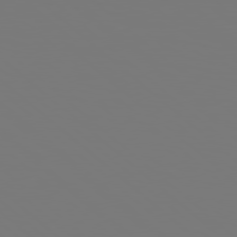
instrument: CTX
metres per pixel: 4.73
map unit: Hpe
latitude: 78.1389
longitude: -163.3293
